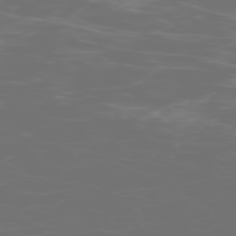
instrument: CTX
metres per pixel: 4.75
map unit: Hpe
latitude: -74.4629
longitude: 6.1983
